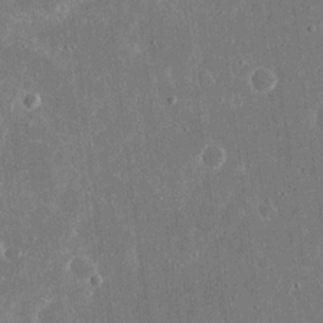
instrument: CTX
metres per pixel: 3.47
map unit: eHh
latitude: 16.7246
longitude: -71.2726
